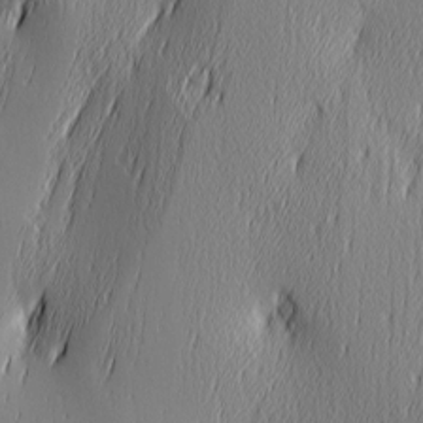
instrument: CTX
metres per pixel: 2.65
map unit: Ave
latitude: 3.0458
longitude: -112.6112
